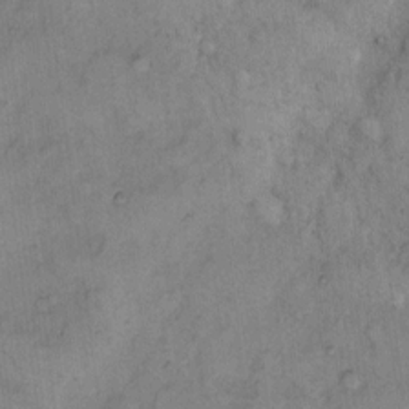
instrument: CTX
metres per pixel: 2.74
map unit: Hto
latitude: 8.4790
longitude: -59.7450
